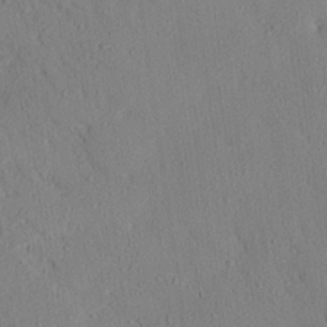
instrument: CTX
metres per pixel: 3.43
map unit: eHh
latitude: 25.7071
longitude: -80.0444
